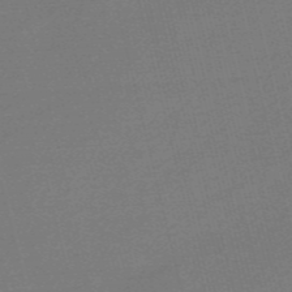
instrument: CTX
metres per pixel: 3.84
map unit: Nve
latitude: -56.7085
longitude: 62.7652
